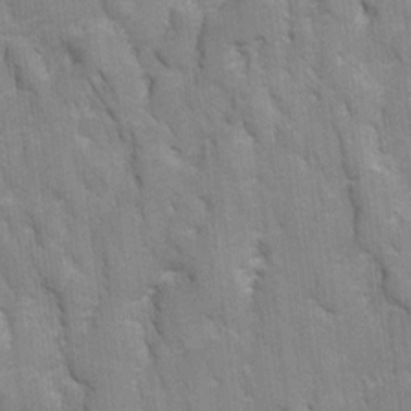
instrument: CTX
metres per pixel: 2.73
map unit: Hto
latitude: 4.9703
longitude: -31.9528
